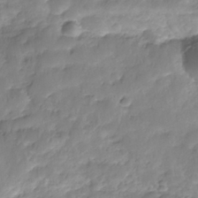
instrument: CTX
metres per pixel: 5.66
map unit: Nhe
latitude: -36.1039
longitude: -178.8947
